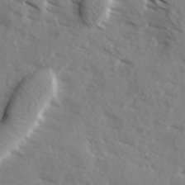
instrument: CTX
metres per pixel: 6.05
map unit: Ave
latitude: 13.4049
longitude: -101.7828
